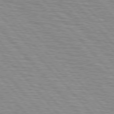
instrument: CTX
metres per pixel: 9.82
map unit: lApd
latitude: 76.4790
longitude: -72.6113
